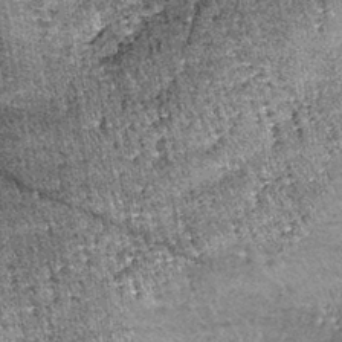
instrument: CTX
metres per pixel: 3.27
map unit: lHb
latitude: -37.8422
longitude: 67.9745
